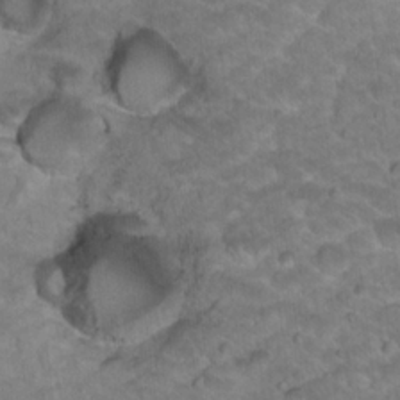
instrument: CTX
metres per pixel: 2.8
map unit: Hto
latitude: 18.2711
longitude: -35.7071
